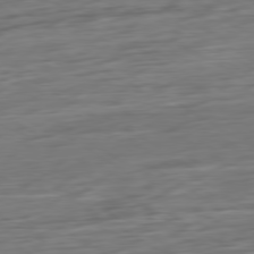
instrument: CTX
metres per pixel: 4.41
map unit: Ap
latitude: -79.9178
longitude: -54.4790
